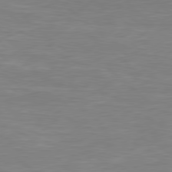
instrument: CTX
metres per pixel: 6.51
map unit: Hpe
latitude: 78.5357
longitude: -125.2725
